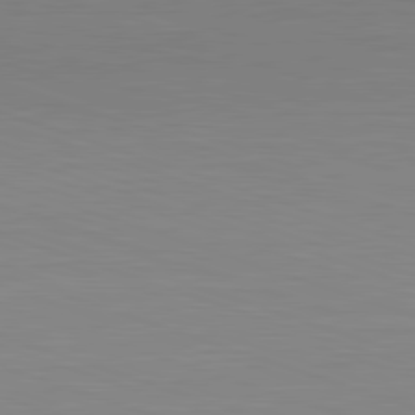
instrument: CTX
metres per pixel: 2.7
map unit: Hpe
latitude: -82.8219
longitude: 7.8422
